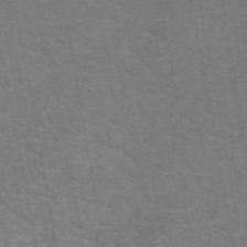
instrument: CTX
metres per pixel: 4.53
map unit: eAb
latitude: 50.6112
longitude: 105.2565
